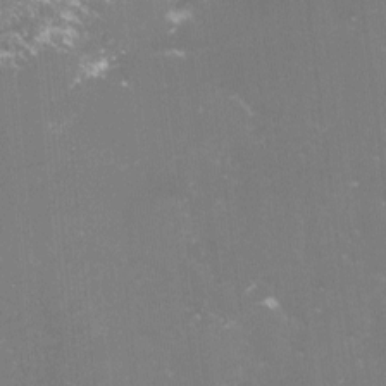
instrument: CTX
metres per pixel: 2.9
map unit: lHvf
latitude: -15.5399
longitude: -101.4049
